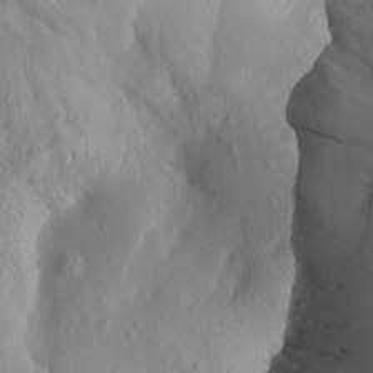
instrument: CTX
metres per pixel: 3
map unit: Aa
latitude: 9.3293
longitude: -140.4412
